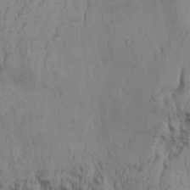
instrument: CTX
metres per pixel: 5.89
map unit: Aa
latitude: 32.4034
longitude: -135.9150
